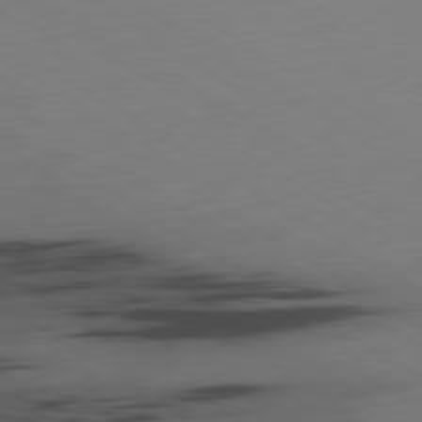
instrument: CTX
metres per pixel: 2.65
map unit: Ap
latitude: -80.0661
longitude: -61.8772
